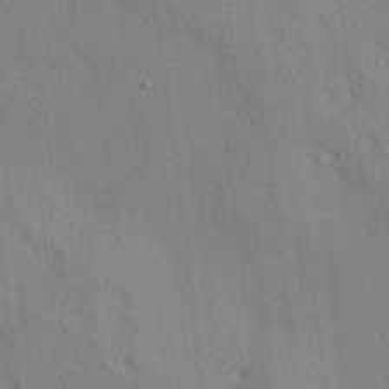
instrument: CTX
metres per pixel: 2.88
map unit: HNhu
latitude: 13.2537
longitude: 10.0661
